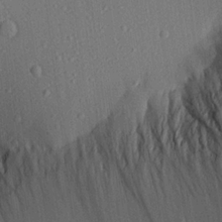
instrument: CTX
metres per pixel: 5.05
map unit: Aa
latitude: 21.9339
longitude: -139.3482
